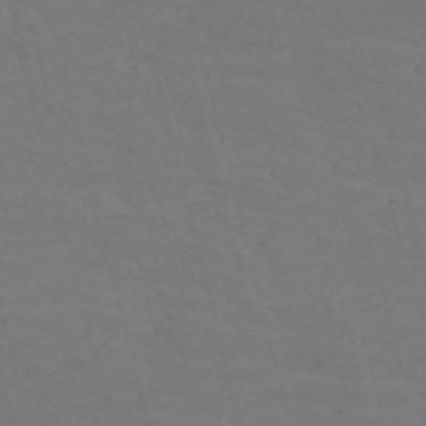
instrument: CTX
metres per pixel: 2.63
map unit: Nve
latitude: -58.2361
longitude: 51.9367
